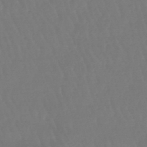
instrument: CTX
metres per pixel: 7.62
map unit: eHb
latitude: -46.7274
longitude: 79.2565
